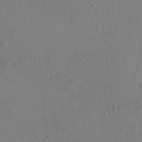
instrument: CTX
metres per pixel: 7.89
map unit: Nhu
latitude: 12.2145
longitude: -26.7435
